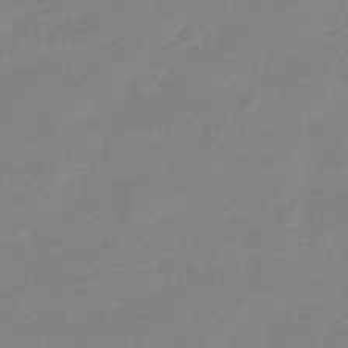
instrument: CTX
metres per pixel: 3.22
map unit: HNhu
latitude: -40.5951
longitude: 96.7463
